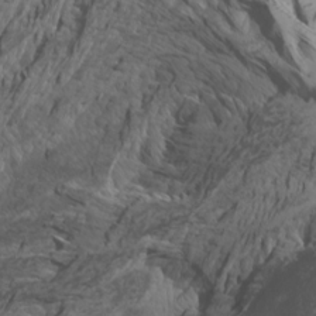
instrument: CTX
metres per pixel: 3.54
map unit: Htu
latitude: -3.6154
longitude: -72.8947
